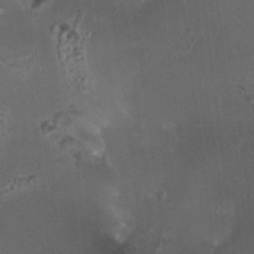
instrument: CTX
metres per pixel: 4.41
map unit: HNhu
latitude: 6.4412
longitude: 10.0472
